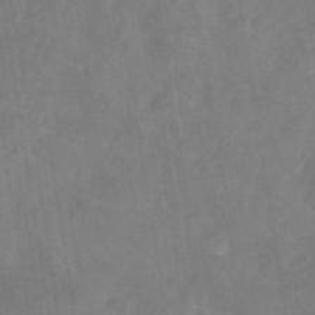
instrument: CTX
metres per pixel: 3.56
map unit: eAb
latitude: 46.5168
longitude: 126.8030
